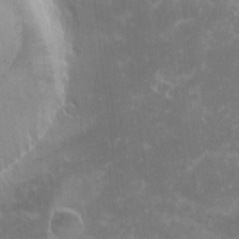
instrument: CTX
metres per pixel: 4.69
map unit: eHh
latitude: -1.4077
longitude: -84.9514
